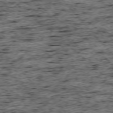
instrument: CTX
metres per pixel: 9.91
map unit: Ap
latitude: -75.5966
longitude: -92.0444
